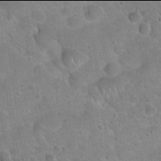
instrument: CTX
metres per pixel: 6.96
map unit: Hto
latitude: 21.9906
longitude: -50.5356
